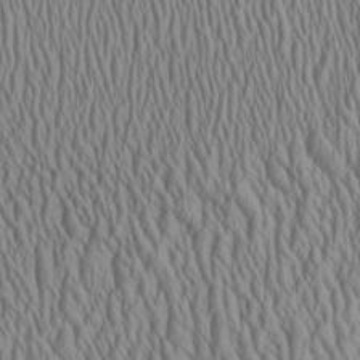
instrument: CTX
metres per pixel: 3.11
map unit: Aa
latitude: 25.5938
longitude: -135.8394
